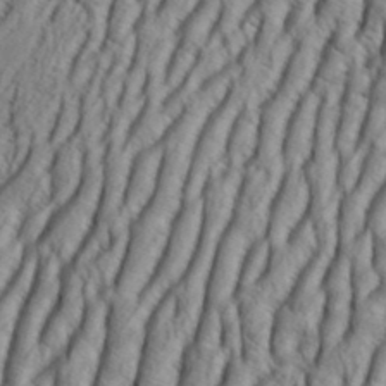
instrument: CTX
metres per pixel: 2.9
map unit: Aa
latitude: 33.5749
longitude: -136.9325
